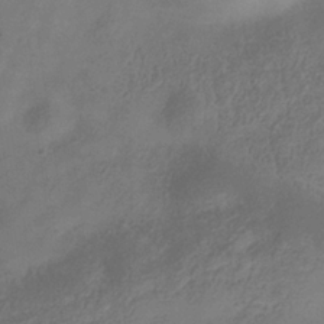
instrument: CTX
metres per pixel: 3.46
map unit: Hve
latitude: -34.6707
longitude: 90.4062
